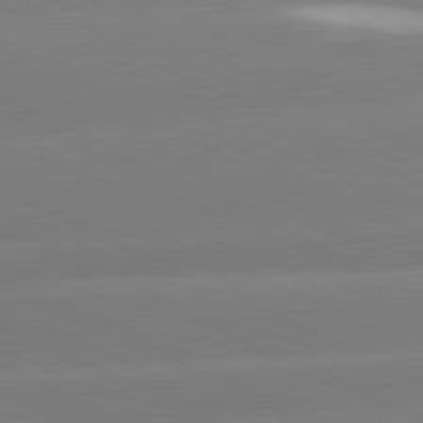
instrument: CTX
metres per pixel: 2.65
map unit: lApd
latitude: 81.1592
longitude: -154.7813
